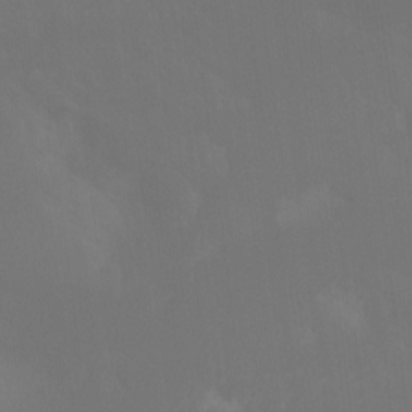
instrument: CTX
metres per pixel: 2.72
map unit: Ht
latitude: -9.6722
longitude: -39.7450
